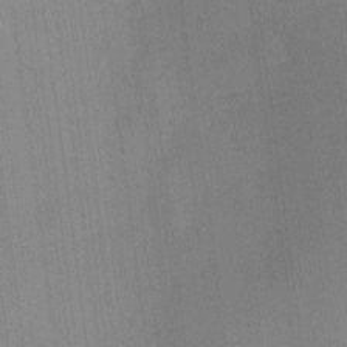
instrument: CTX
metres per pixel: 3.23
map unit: Ht
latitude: -6.1605
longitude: -27.4238
